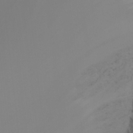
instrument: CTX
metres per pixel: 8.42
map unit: Nhu
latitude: -14.8975
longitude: -52.9514
